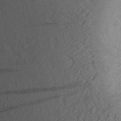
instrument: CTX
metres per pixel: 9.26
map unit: Aa
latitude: 27.0270
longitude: -145.1214
